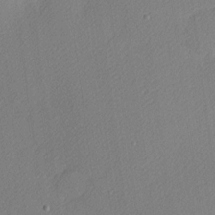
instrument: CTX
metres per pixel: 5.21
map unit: Nhu
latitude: 0.7435
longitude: -77.2726
